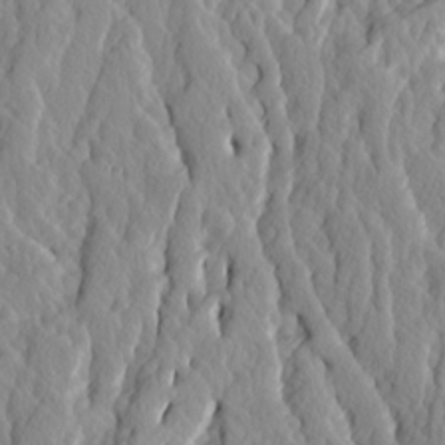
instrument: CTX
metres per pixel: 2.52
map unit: Ave
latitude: 14.6113
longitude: -135.1781
